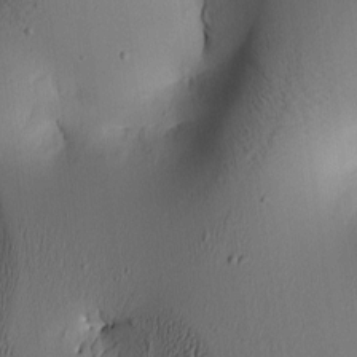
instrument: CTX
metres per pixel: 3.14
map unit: lAa
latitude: 5.8772
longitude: -113.6127
